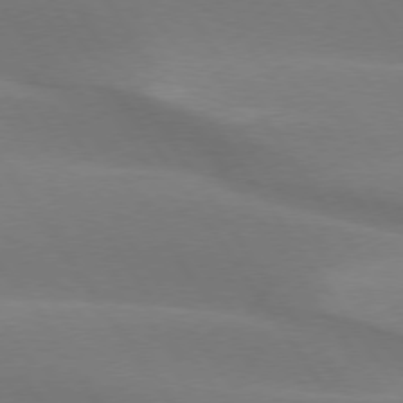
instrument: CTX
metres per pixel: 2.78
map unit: lApd
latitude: 75.1592
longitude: -66.8380
